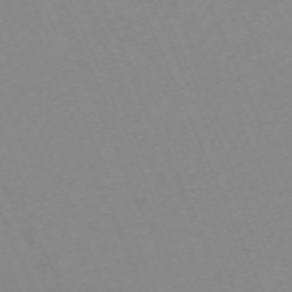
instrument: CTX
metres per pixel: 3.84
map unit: Nhu
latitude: -67.9367
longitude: 38.6330
